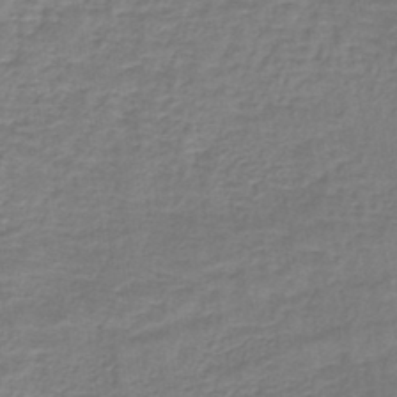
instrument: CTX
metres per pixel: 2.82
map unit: lHb
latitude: -42.1983
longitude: 58.9541
